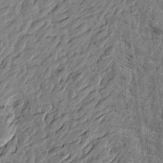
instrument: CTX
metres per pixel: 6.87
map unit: Htu
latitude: -3.0108
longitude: -179.6694
